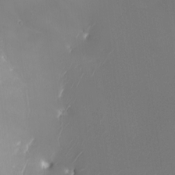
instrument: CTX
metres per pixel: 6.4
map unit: Nhu
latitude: -8.2361
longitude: -83.3481
